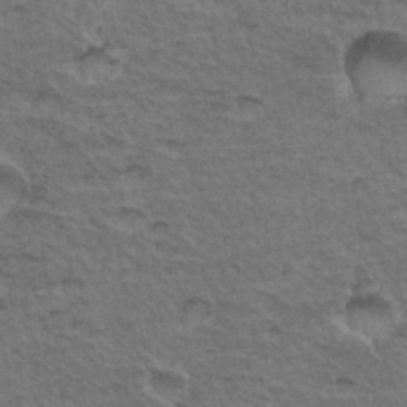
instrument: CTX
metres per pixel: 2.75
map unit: Hto
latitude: 35.1970
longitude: -46.3468
